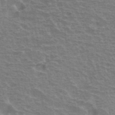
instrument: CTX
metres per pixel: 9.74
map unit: Hto
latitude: 34.1766
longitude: -40.6112
